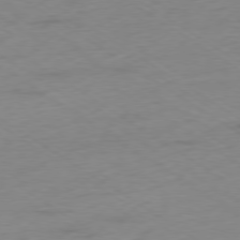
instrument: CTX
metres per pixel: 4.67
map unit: Ap
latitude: -78.5762
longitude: -58.6491
